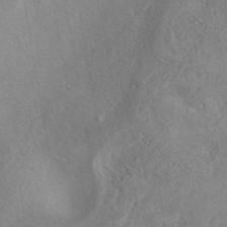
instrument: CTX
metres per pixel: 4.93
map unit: eAb
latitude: 40.7246
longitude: 104.2172
